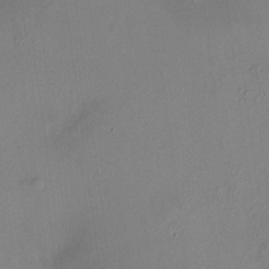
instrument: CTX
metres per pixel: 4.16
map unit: HNhu
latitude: 5.9339
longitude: 9.3510
